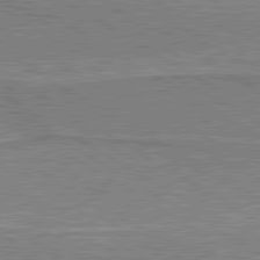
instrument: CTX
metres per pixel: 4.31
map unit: lApd
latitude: 80.6113
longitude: 143.5210
